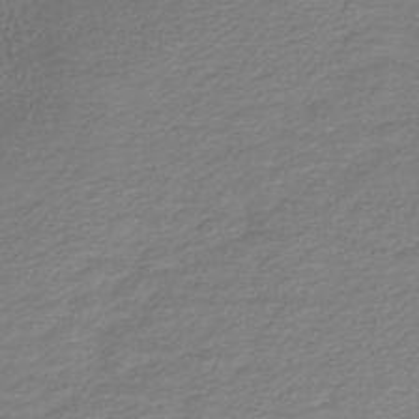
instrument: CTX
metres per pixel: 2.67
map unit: lHb
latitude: -43.3320
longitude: 70.0094
